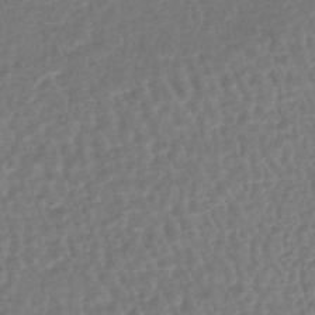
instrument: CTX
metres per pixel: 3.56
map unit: lHb
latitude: -41.8422
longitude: 68.5951
